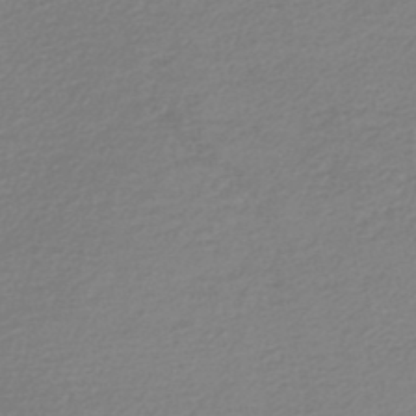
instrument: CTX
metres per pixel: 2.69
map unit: lHb
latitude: -46.6896
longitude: 63.5210
